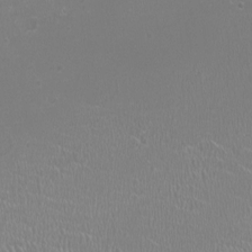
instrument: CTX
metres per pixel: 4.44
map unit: HNhu
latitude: -1.4266
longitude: 0.3685
